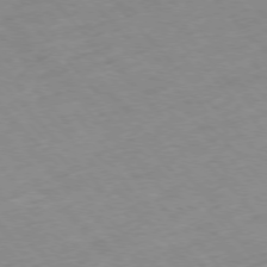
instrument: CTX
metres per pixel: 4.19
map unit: Hpe
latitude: -77.1431
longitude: -17.9528
